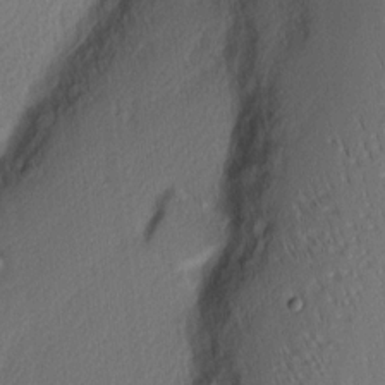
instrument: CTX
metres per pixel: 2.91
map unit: Nhu
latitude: 2.7813
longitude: -76.6868
